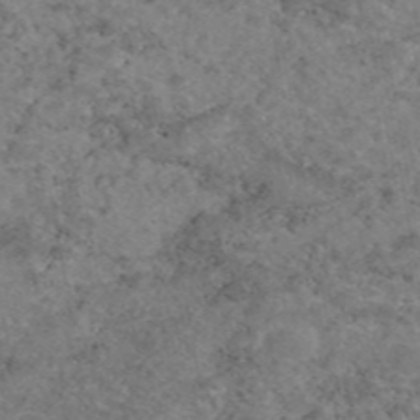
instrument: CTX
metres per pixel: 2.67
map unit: eAb
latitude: 47.1215
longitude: 113.5777
